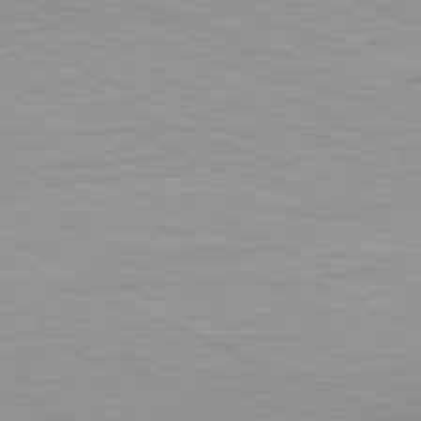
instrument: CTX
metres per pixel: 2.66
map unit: Ap
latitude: -81.9367
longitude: -72.1200
